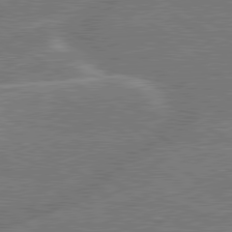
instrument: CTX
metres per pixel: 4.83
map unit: lApd
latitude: 79.6883
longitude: -145.5749
